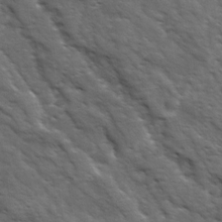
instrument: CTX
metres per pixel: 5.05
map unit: Ave
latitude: 17.5560
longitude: -132.4223
